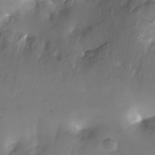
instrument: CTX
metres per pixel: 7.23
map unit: Nhu
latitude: -12.6708
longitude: -40.8946
